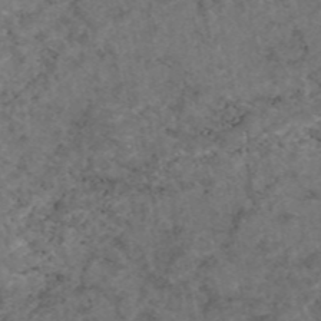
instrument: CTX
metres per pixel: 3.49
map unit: eAb
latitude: 46.7247
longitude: 115.1809
